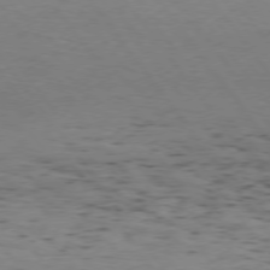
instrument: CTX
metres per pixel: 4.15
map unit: Hpe
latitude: 74.3656
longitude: -133.2915
